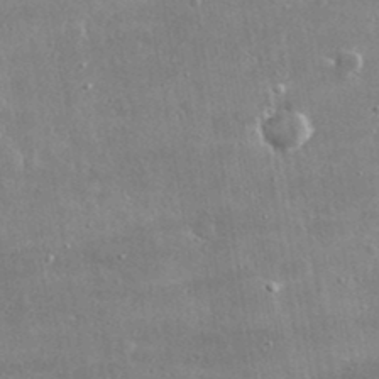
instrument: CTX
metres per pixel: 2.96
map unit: lHvf
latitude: 31.6127
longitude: -91.0081
